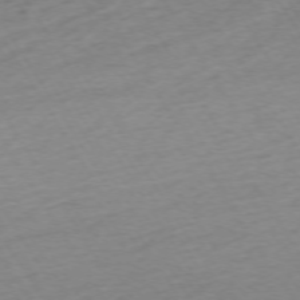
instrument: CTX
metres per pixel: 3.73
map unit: Ap
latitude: -73.6533
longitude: -68.8758
